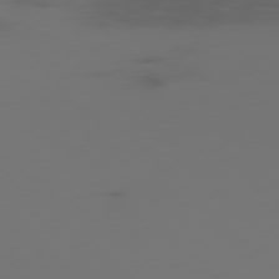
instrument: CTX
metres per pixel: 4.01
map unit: Ap
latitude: -77.7667
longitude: -63.5560
